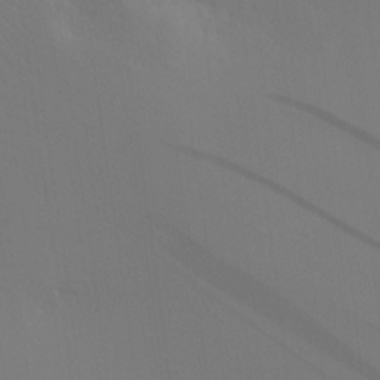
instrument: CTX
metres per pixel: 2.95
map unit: HNhu
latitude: 13.7828
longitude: 13.2187
